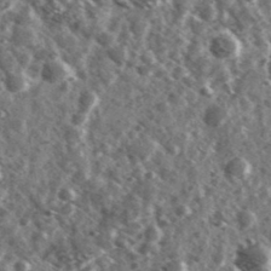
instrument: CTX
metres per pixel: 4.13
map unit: Ave
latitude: 37.7828
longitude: -107.6505
